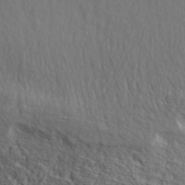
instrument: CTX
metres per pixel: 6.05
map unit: ANa
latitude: 37.3860
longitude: 24.7463
